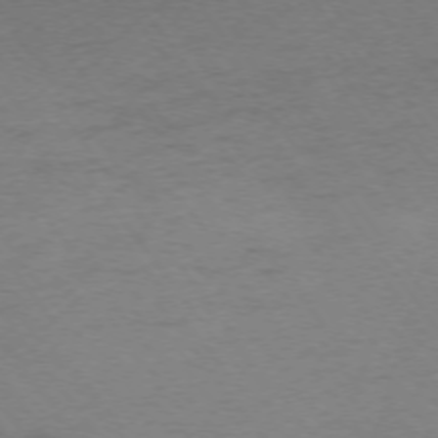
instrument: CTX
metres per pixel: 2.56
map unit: Ap
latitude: -74.5763
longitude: -72.8947
